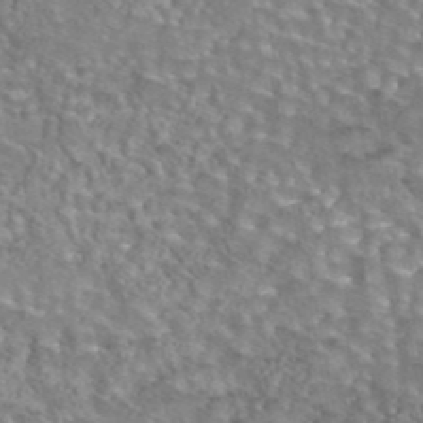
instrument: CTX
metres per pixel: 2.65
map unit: eAb
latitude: 44.2144
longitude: 104.9352
